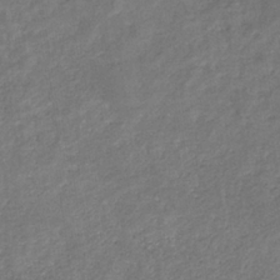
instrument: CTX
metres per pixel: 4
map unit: eHb
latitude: -34.4818
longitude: 75.5588
